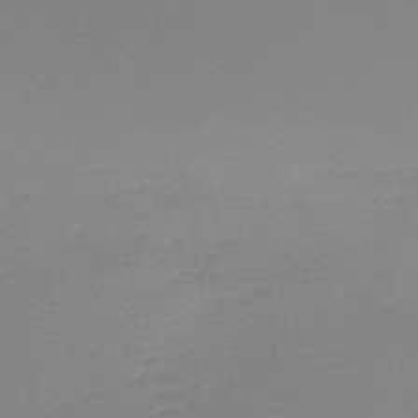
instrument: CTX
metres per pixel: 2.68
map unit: lHb
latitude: -45.2376
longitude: 79.0486
